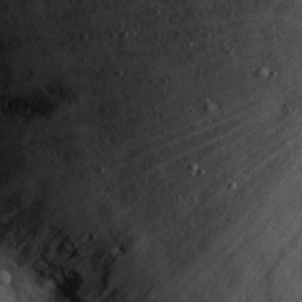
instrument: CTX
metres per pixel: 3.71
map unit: eHh
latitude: 21.8773
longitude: -65.6316
